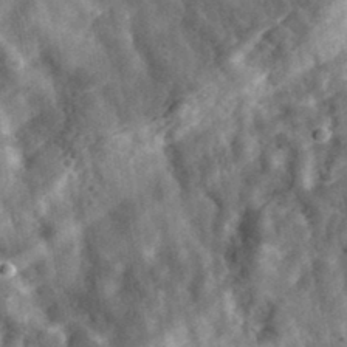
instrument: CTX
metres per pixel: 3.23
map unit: eHh
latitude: 34.1766
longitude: -78.8191
